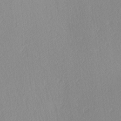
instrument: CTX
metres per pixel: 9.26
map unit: Ave
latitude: 3.7827
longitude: -113.1403
